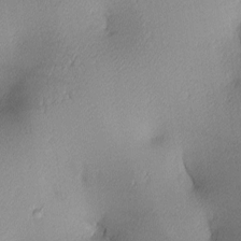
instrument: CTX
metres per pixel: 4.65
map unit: lAa
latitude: 3.5560
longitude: -117.1970
